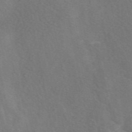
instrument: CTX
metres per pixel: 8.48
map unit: eAb
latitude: 49.6505
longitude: 118.3873
